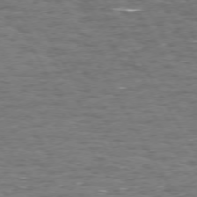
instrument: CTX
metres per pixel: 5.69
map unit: Hpe
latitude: 72.4223
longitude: -123.1970
